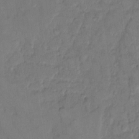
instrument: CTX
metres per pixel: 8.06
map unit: eHh
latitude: 9.0836
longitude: -62.7624
